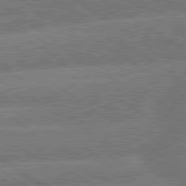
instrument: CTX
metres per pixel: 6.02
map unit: lApd
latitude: 79.9150
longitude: -161.1970
